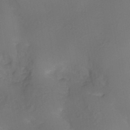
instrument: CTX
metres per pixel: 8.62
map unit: HNhu
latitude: -26.7085
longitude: 74.0283
